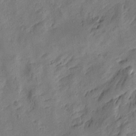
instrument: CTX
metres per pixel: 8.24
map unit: Htu
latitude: 0.3656
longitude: -175.4049
